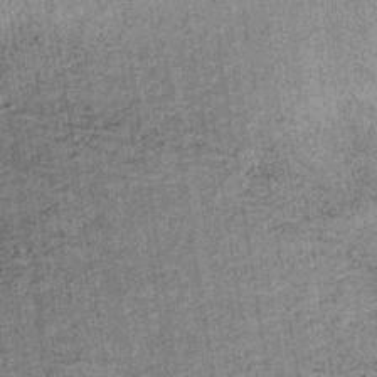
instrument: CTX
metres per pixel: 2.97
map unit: lHb
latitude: -37.6344
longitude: 64.3307
